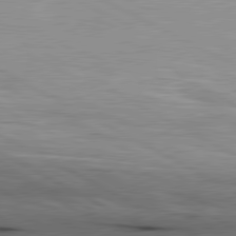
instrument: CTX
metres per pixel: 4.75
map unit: lApd
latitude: 80.7435
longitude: 157.1998
